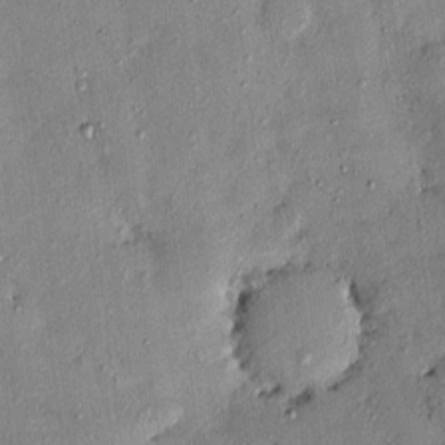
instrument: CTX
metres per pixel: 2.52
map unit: eHh
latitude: 0.1388
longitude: 15.9178
